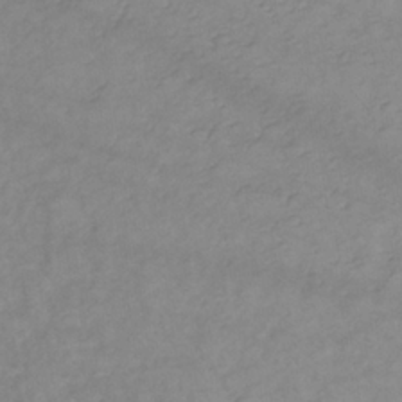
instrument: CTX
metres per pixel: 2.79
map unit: lHb
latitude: -34.4818
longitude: 72.2172
